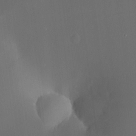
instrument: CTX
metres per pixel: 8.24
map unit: HNhu
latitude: 6.3656
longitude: 10.6519
